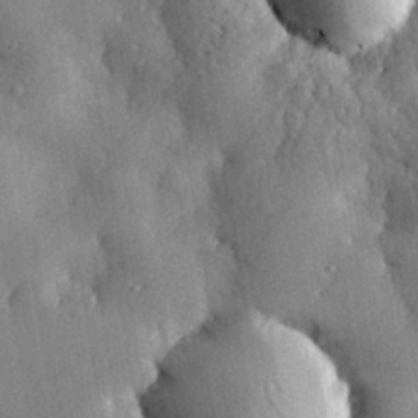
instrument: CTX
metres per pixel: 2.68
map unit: eHh
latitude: 30.0444
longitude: -79.6694
